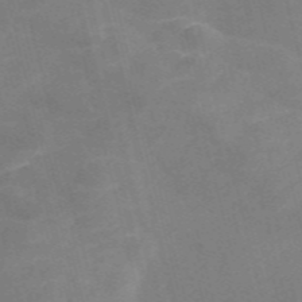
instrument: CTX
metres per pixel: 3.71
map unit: Nve
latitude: -57.5399
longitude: 54.7085
